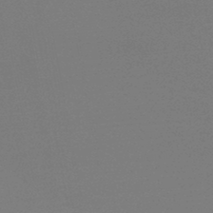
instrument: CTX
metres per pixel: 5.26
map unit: HNb
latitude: -46.1794
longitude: -44.2333
